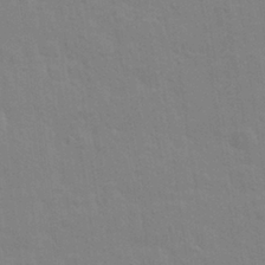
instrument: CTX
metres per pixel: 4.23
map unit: Nhu
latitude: 28.1200
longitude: -64.2900
